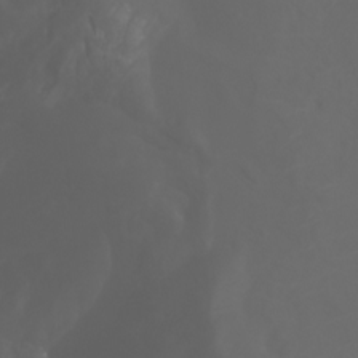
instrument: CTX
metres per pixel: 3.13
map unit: Ht
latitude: -3.5210
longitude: -61.6127
